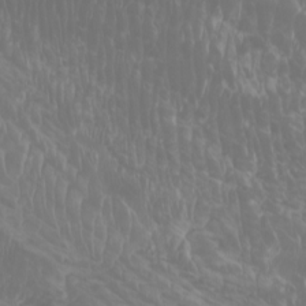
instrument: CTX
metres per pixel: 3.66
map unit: Htu
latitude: -6.5196
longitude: -74.4601
